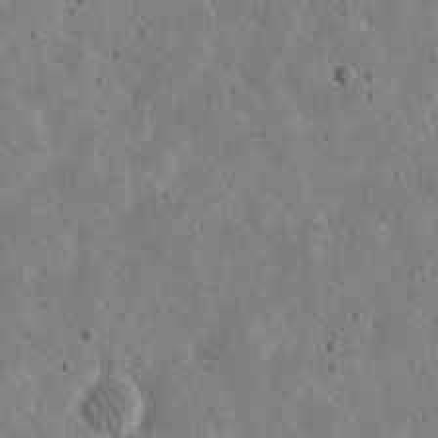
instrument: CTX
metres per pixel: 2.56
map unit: eHh
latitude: 21.9150
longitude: -66.8191
